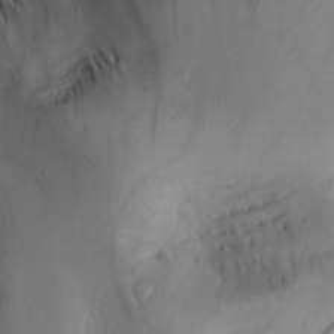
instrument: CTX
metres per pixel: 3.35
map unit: Aa
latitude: 29.8205
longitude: -134.2711
